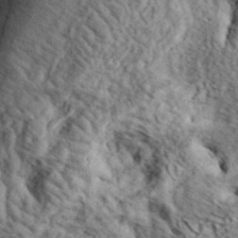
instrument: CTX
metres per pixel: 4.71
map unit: eHh
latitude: 37.1214
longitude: -80.4223
